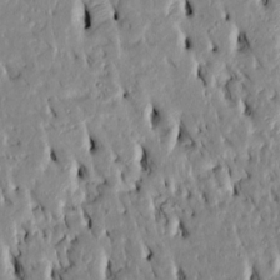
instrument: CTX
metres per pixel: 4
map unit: Htu
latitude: 3.4048
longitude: 151.4643
